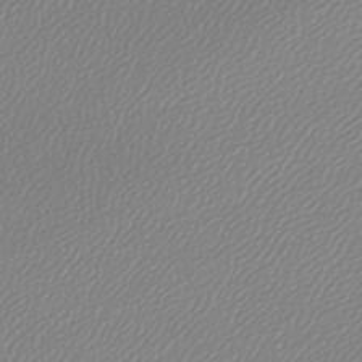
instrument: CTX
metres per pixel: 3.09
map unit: lHb
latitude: -44.1417
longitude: 65.0865
